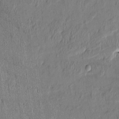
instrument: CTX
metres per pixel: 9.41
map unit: HNhu
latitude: 1.8961
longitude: -5.5182
